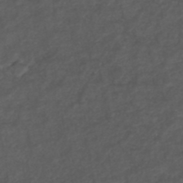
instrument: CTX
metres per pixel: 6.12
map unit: ANa
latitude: 39.3293
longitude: 23.4077
